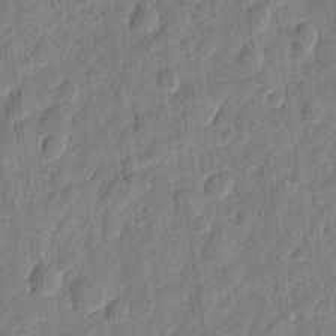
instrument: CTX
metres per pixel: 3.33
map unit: eHh
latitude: 7.5560
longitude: -73.9717
